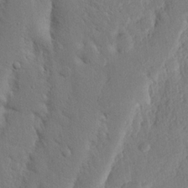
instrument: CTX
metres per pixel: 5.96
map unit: Nhu
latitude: 19.7260
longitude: -75.2726
